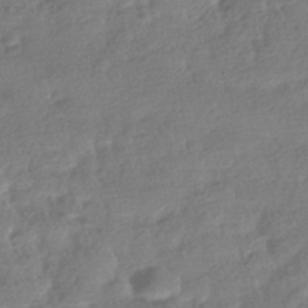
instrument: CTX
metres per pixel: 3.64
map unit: HNhu
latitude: -41.0864
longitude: 98.3117
